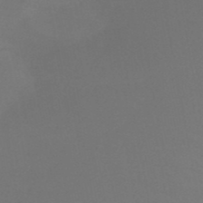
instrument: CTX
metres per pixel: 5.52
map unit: HNb
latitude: -50.8219
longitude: -44.2711
